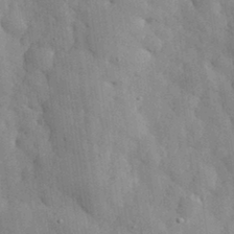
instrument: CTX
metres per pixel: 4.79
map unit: eHh
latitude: 31.2915
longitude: -73.0648
